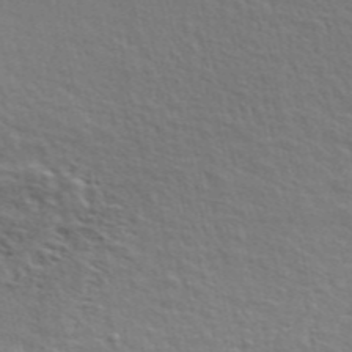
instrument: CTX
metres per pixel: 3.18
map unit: ANa
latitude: 47.7261
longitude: -76.7813
